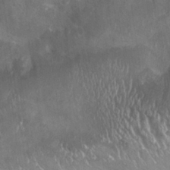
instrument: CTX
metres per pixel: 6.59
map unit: Nhu
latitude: 27.5938
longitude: -55.7449
